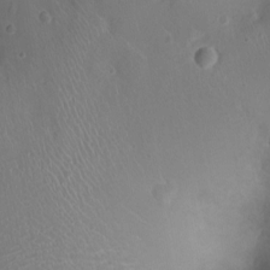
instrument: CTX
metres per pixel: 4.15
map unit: Nhu
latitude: 1.6882
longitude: -14.9703
